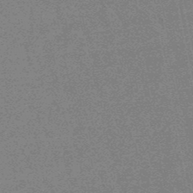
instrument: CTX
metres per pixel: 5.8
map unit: lHb
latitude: -48.0472
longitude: 80.5385
